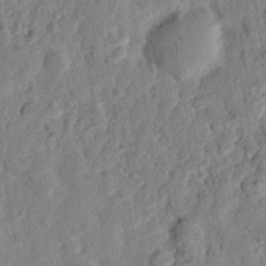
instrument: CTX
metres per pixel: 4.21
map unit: eHh
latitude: 27.2159
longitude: -77.3292
